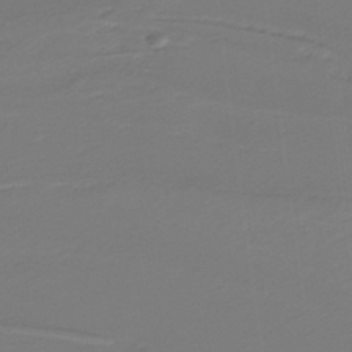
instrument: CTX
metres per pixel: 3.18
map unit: lHb
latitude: -38.5952
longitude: 55.8045
